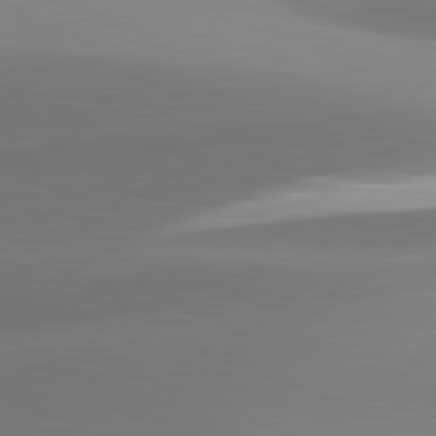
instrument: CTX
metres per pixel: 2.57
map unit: lApd
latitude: 81.9528
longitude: 142.4251
